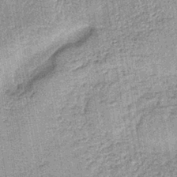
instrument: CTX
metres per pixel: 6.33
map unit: lHb
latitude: -36.8974
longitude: 64.0094
